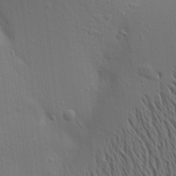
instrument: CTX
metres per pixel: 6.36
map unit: Aa
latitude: 15.6694
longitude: -147.5183
